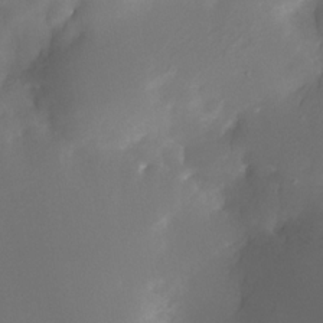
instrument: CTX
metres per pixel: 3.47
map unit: Nhe
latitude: -33.4455
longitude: -116.0633
